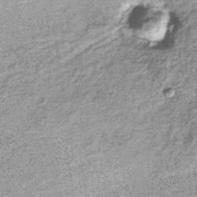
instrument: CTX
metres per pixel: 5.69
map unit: lHb
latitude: -36.5762
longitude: 65.7478
